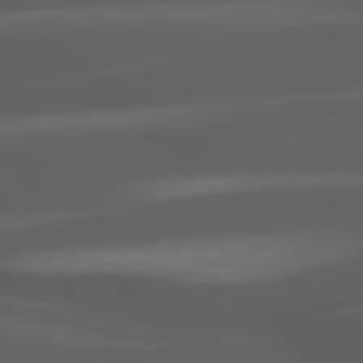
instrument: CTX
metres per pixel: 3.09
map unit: lApd
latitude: 80.2711
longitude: -144.0633
